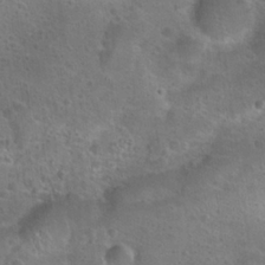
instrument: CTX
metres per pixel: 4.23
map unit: Hto
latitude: 23.2915
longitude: -48.5357
